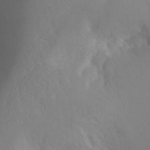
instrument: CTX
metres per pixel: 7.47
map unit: Aa
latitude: 27.5371
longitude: -147.5372
